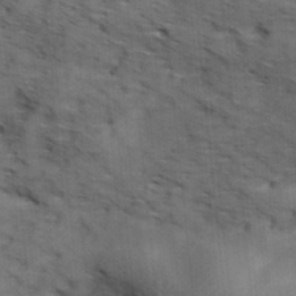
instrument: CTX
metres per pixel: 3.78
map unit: Hve
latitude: 31.7261
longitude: 148.9164
